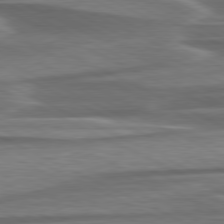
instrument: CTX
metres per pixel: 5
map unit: lApd
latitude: 79.8584
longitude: -113.4993
